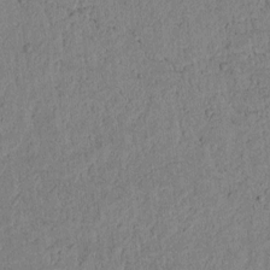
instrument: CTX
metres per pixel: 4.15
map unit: lAvf
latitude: 7.3671
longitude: 163.6533
